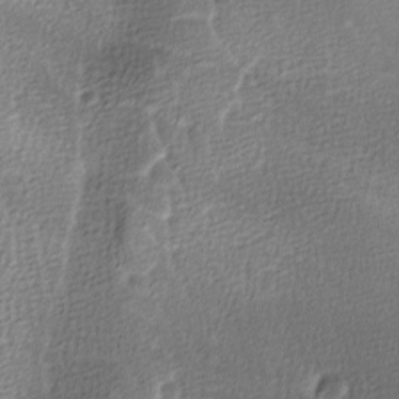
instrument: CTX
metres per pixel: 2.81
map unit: Ave
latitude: -7.5777
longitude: -122.7435
